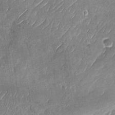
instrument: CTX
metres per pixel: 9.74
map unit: Nhu
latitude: -27.9556
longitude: -62.4601
